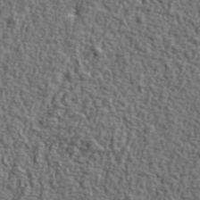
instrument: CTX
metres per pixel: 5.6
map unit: ANa
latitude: 41.3859
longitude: -86.8758
